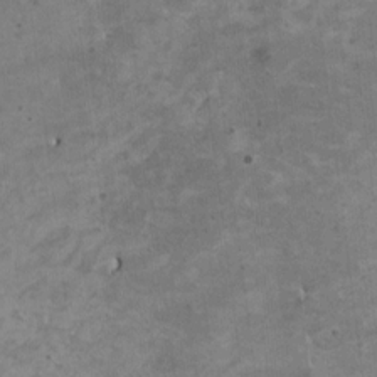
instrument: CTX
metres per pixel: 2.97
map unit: HNhu
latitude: 4.2333
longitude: -3.5371
